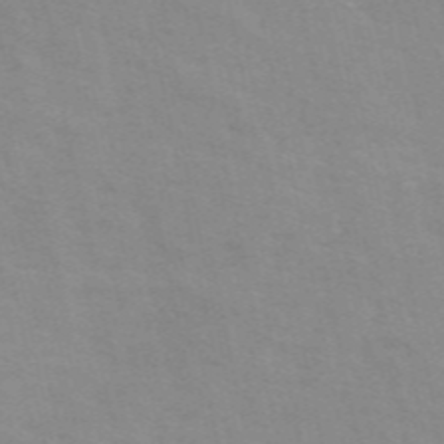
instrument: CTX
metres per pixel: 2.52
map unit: ANa
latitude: 49.4993
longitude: -73.2159
